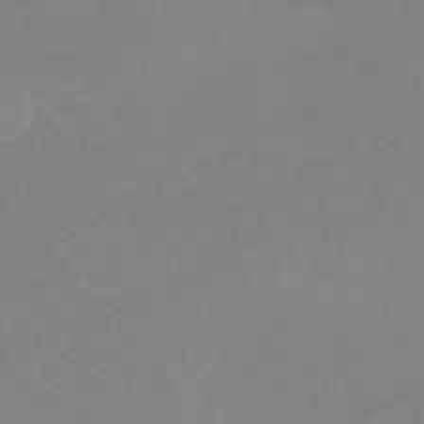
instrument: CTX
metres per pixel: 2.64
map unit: lHb
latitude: -34.2928
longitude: 66.9542
